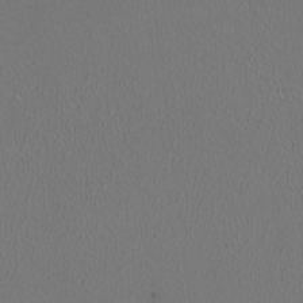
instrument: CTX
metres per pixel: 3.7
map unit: HNhu
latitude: -1.0676
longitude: -0.9136
